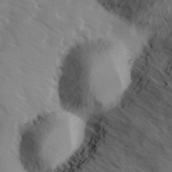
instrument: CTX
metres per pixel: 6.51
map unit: Ave
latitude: 8.8947
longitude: -105.3293
